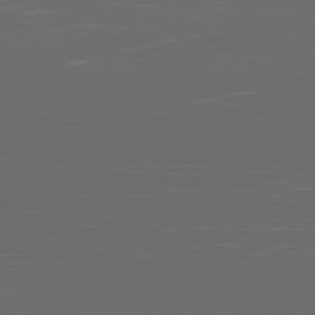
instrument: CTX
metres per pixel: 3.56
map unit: Ap
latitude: -79.2187
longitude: -75.2159
